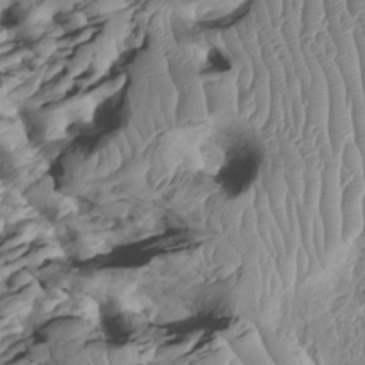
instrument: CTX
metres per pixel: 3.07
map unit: Htu
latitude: -5.2942
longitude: 153.0297
